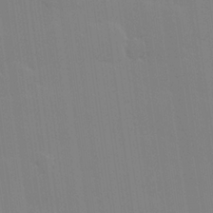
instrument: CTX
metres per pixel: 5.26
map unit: Hve
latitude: 24.9891
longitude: -92.5923
